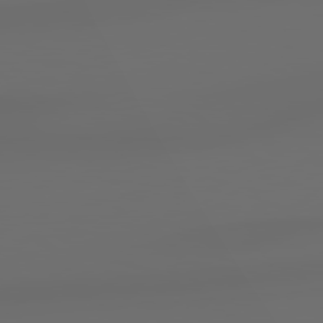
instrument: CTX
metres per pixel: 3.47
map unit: lApd
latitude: 79.1781
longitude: -139.3671
